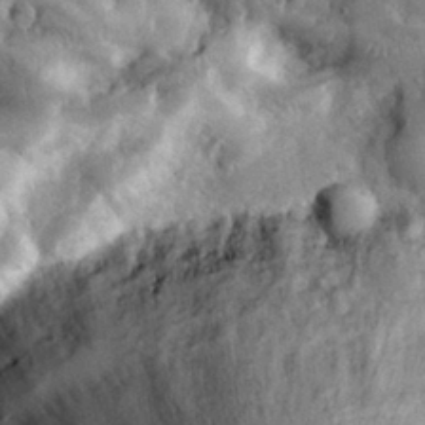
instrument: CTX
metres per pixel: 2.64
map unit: eHh
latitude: 31.2348
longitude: -69.7828
